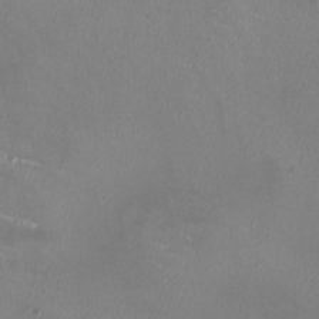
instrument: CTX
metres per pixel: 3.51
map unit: HNhu
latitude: 0.5168
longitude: -2.9324
